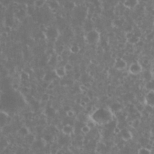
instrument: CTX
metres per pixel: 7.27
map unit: eHh
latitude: 35.1781
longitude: -59.4238
